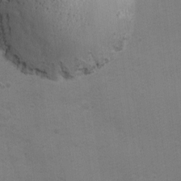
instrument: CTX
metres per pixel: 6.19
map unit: Ave
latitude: -7.5966
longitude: -120.9514
